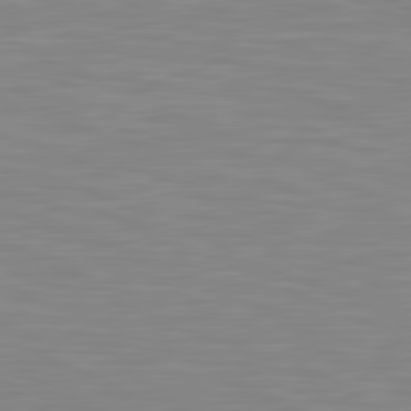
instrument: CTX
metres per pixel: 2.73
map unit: lApd
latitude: 81.5182
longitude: -168.7813
